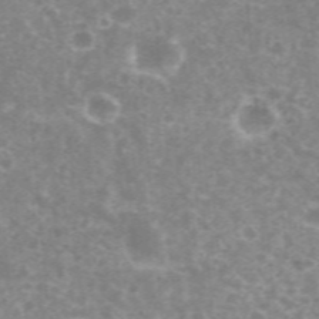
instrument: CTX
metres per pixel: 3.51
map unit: eHh
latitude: 35.6882
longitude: -59.6694
